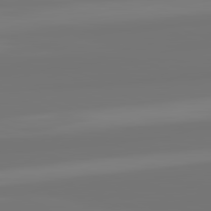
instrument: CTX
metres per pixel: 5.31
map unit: lApd
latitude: 82.3278
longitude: -178.0444
